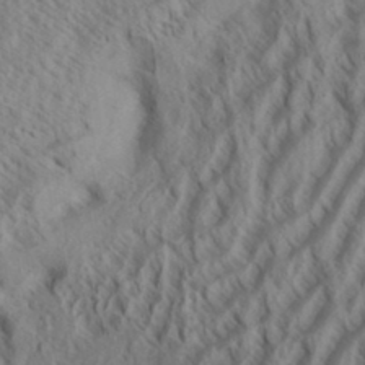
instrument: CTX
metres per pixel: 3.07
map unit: Aa
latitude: 33.8016
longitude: -137.5938
